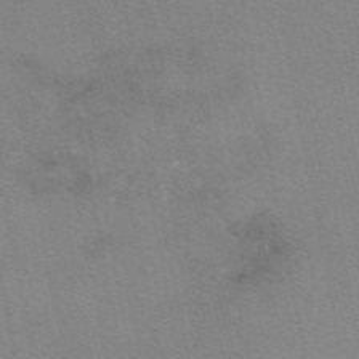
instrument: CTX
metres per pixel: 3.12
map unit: eAb
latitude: 49.8205
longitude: 105.0486
